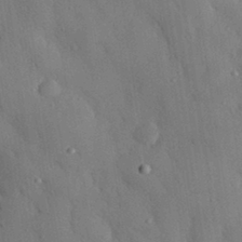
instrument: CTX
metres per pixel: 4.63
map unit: eHh
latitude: 30.1200
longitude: -76.4034
